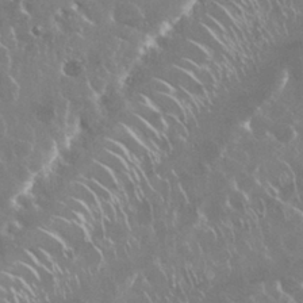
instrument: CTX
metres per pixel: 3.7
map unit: Nhu
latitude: 29.4993
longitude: -60.3656
